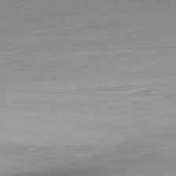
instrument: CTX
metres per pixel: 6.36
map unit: Ap
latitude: -81.5588
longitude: -59.5749
